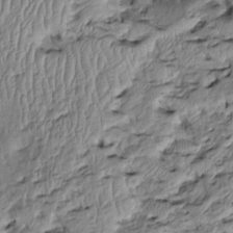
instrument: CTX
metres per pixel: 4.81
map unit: Htu
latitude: -6.6140
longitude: 154.1983
